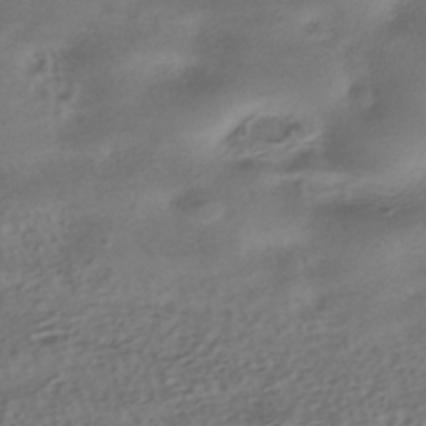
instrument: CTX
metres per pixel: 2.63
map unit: HNhu
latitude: -40.9353
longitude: 100.1983
